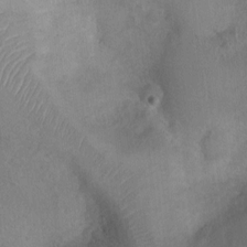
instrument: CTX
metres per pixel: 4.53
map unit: Ht
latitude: -2.4062
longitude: -15.9339
